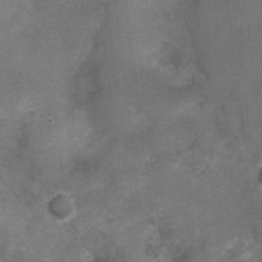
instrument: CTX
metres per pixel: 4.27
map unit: Nhu
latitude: 1.7638
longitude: -17.9339
